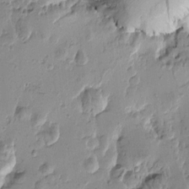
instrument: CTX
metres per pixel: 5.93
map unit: Htu
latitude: -0.7275
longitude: -177.5371
